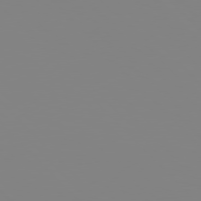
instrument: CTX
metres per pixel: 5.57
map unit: Hpe
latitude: 77.2915
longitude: -161.4048
